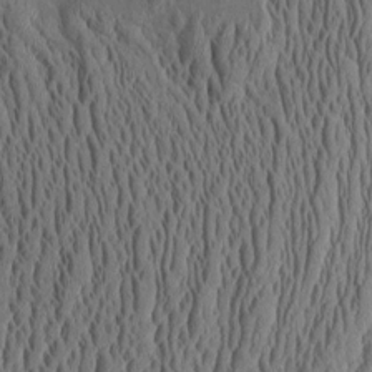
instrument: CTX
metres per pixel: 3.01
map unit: Aa
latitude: 9.6505
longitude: -129.5560
